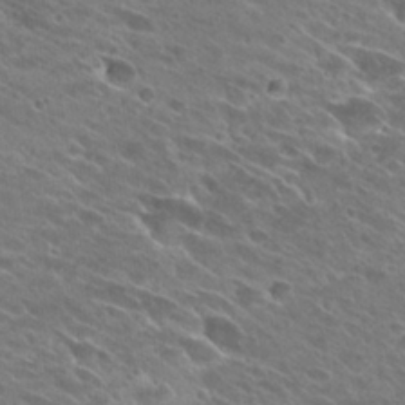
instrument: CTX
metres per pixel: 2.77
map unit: Hto
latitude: 26.8380
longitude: -41.9528
